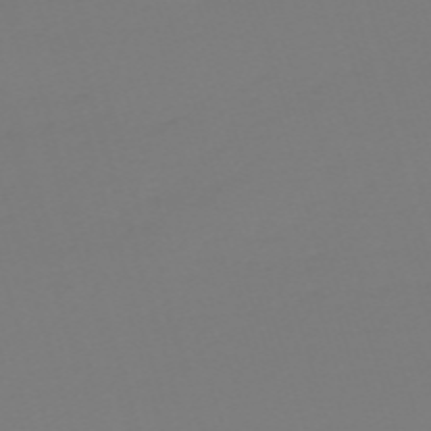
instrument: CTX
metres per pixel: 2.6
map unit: eHh
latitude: -61.6722
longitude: 51.6344
